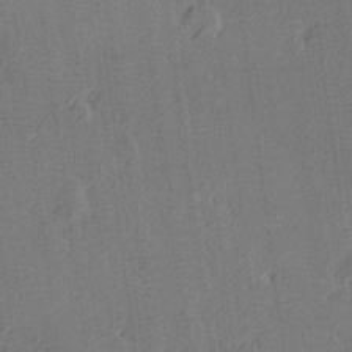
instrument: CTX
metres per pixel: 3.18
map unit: Hve
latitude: 26.6113
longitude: 145.5588
